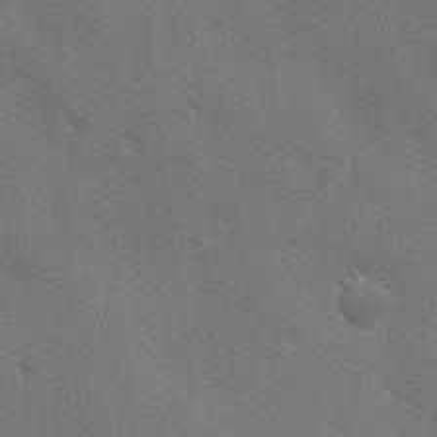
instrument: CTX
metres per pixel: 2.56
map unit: Ave
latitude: -8.0094
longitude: -121.2348
